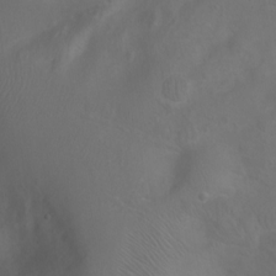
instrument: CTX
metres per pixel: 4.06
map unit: Ht
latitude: 0.0822
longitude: -46.3279
